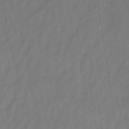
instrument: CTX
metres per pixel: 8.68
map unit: lHb
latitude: -34.8786
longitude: 71.2187
